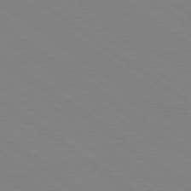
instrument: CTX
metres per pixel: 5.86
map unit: Hpe
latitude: 79.0837
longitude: -124.9891
